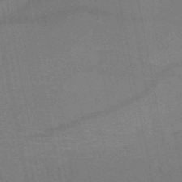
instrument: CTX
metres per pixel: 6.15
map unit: HNb
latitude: -51.0675
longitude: -42.6491
